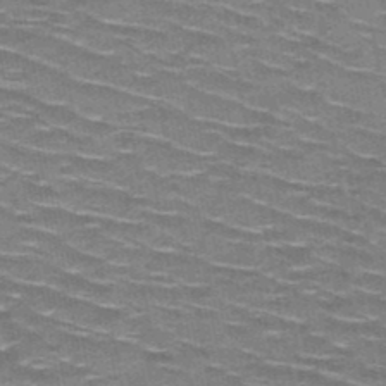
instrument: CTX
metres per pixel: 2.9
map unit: HNb
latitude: -47.7666
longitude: -47.3104
